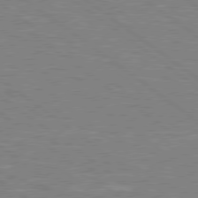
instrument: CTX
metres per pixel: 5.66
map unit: Hpe
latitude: 78.8380
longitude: -164.1956
